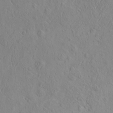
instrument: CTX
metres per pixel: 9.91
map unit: eHh
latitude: -3.2186
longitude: 19.2565
